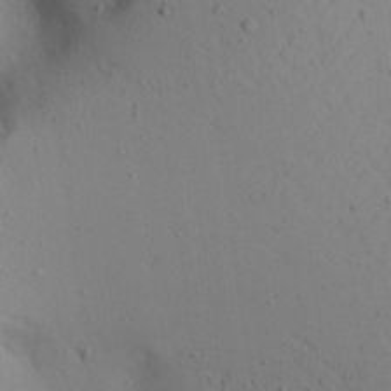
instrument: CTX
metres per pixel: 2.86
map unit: Aa
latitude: 23.5938
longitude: -144.9325
